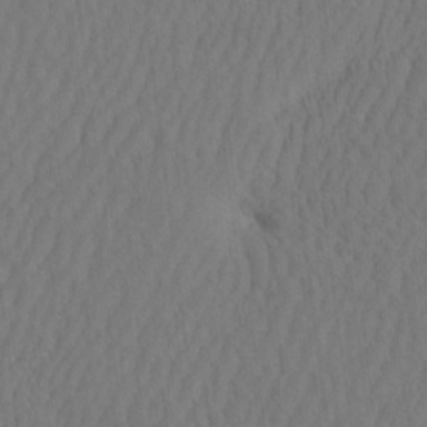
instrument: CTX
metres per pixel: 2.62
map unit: eHh
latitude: -2.6707
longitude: 16.4818
